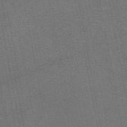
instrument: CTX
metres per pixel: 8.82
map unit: eAb
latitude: 47.7072
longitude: 105.5777
